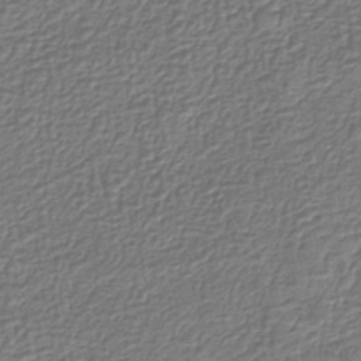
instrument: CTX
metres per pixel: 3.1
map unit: lHb
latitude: -41.9367
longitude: 64.7086
